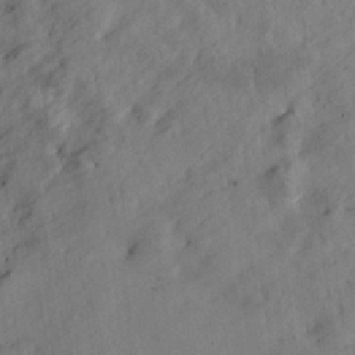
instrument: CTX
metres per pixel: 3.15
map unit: lHvf
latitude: 14.9703
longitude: 178.8030
